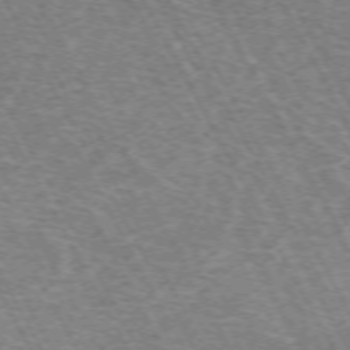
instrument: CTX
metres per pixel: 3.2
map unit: Hpe
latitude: -72.4062
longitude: 11.8989
